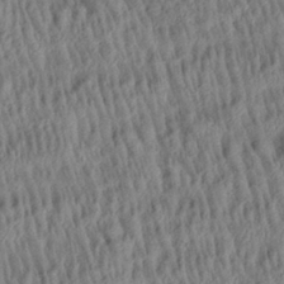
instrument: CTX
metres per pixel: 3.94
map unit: Aa
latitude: 29.0269
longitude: -137.6694
